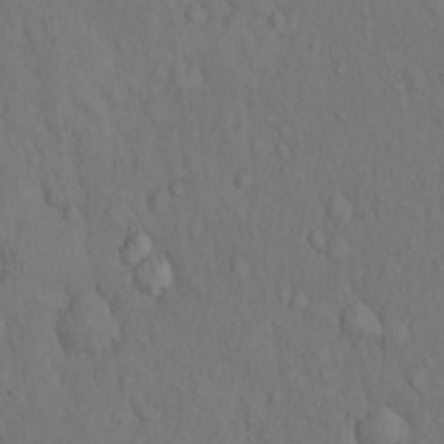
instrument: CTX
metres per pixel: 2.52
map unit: Hto
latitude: 14.1011
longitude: -61.7449
